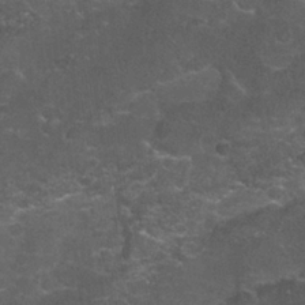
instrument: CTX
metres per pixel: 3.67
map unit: Nhu
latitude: 27.5560
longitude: -61.2348
